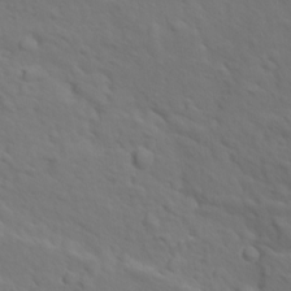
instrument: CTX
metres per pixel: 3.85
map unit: Ave
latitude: 17.8583
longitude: -132.6113
